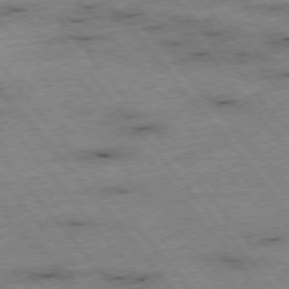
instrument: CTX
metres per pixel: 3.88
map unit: Hpe
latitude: -75.9745
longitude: -17.2348
